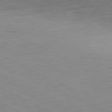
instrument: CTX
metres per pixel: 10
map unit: Ap
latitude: -81.5399
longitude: -62.7058
